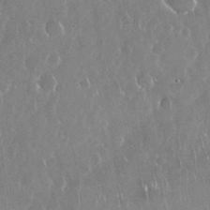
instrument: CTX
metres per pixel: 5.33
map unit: Nhu
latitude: 29.3293
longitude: -62.4223
